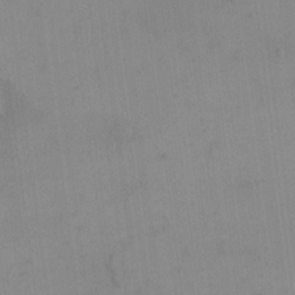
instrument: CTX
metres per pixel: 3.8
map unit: eHh
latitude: 16.2712
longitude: -67.2348
